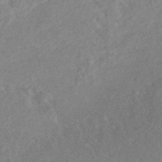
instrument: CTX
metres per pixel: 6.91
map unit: Nhe
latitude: -46.9164
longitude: -171.1214
